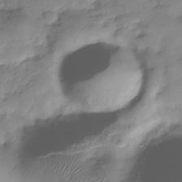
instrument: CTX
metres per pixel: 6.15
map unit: Hve
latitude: -30.0661
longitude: 90.6330
